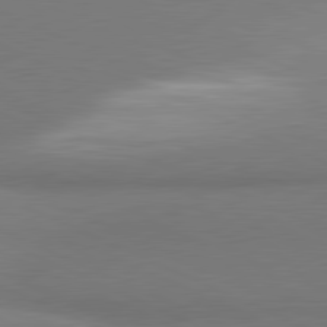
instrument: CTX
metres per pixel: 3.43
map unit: lApd
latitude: 81.2726
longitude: 163.4832
